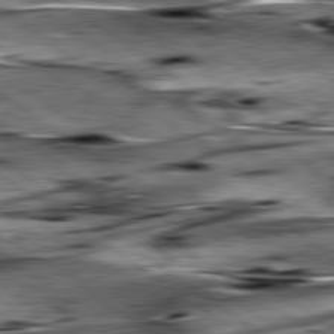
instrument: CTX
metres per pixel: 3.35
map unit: lApd
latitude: 79.7261
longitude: -48.5924
